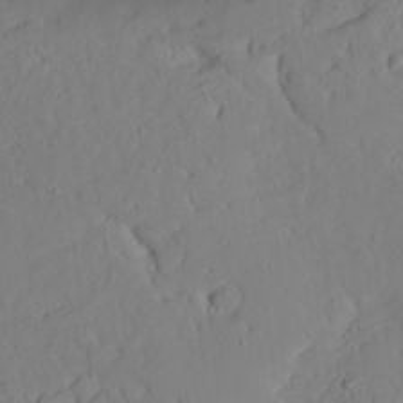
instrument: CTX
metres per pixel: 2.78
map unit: Aa
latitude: 24.2711
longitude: -131.7639
